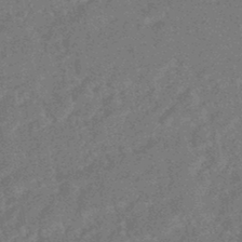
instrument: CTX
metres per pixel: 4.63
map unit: HNhu
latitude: -45.6533
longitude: 99.5210
